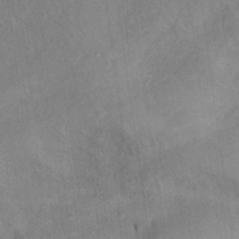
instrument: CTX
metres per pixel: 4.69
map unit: Ht
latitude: 14.5546
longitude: -37.4049
